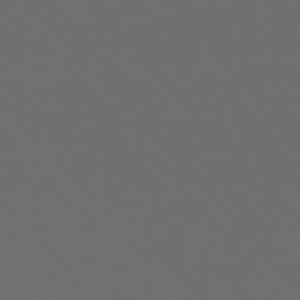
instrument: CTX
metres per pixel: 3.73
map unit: Hpe
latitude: 76.7057
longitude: -168.7058
